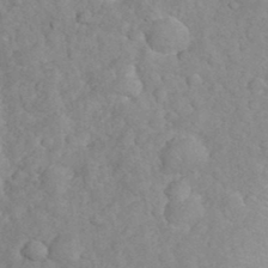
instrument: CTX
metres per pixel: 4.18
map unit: eHh
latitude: 35.1781
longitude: -64.1956
